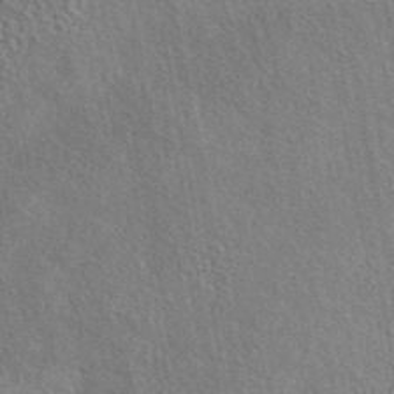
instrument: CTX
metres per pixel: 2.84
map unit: eAb
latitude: 45.0269
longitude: 111.7855
